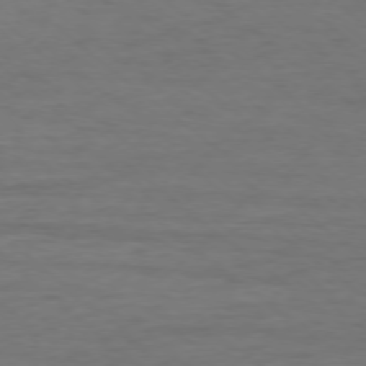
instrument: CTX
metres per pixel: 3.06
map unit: Ap
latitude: -76.5952
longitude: -77.3103
